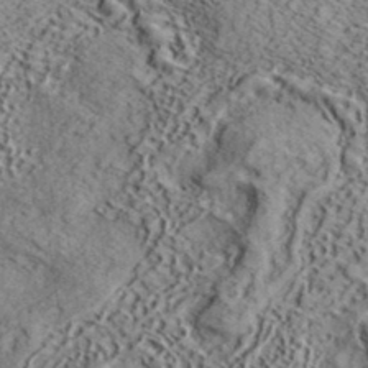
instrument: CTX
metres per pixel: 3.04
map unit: eHh
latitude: 36.8380
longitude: -80.4412
